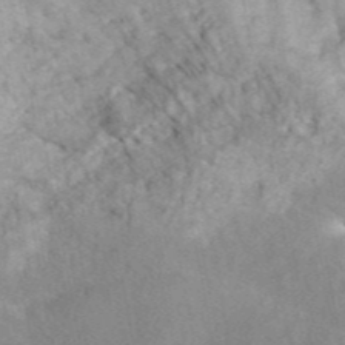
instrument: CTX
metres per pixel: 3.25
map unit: ANa
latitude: 45.4993
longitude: 37.2942
